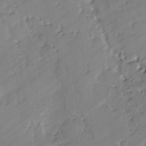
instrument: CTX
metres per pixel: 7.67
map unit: lAvf
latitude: -2.7463
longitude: -106.4601
